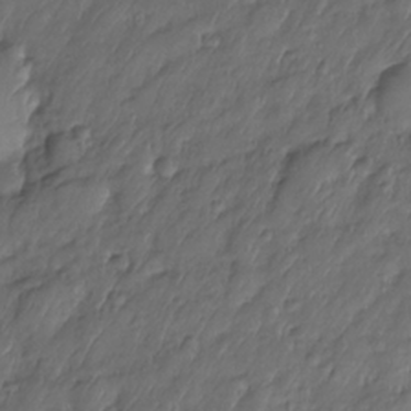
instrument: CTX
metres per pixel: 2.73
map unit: Nhe
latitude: -34.1228
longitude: -142.8569
